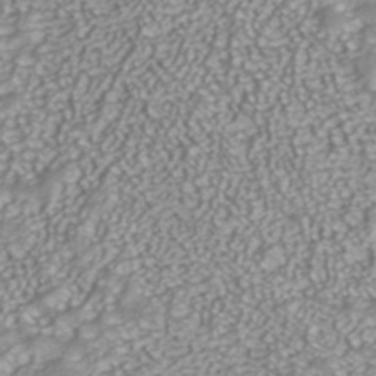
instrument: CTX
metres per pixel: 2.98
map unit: ANa
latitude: 43.3104
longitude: 35.8989
